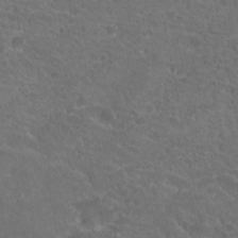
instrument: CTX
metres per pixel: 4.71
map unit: Hto
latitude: 19.4048
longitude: -34.3089
